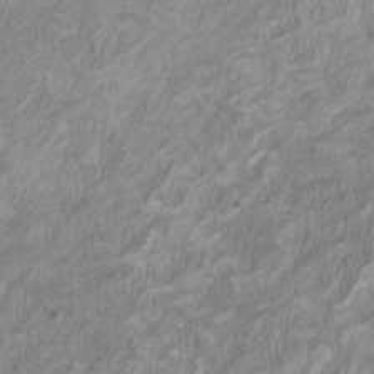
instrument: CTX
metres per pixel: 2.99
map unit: HNhu
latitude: 2.1766
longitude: -2.9324
